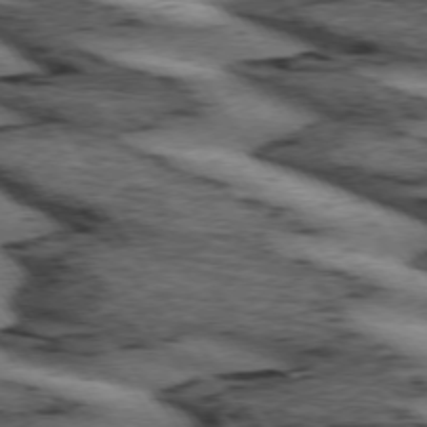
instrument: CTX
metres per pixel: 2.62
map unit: lApd
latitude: 74.1011
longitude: -75.2726
